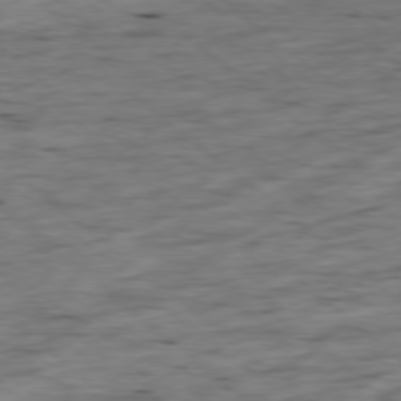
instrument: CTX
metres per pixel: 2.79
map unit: Ap
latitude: -78.5951
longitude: -91.4615
